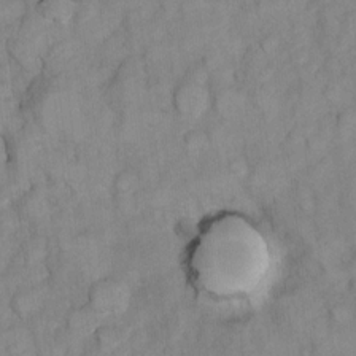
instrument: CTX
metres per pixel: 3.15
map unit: Ht
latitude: 6.3089
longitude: -37.0081
